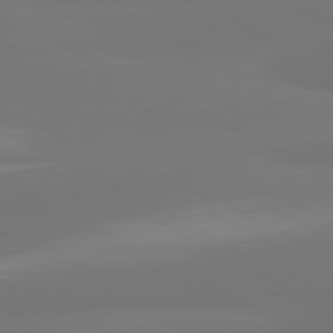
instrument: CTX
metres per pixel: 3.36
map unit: lApd
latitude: 80.7813
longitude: -164.1200
